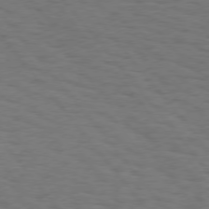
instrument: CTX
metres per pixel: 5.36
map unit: Hpe
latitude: 74.9325
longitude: -134.2900
